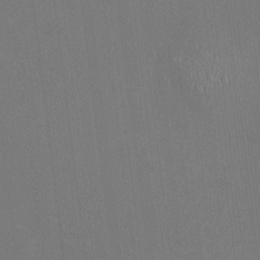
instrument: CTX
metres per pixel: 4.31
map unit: HNhu
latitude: 0.3845
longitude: -5.3671
